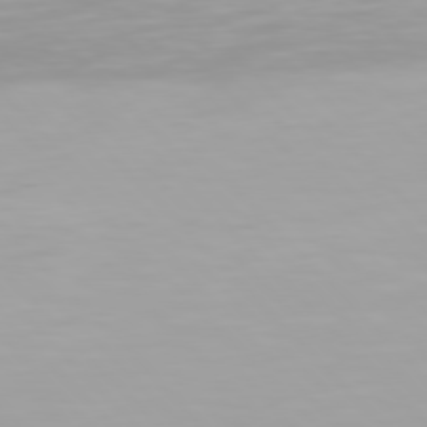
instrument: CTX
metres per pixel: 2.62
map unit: Hpe
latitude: 77.1970
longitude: -172.4601
